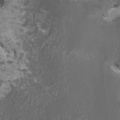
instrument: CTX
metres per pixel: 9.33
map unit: HNhu
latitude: 1.7449
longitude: 2.9730
